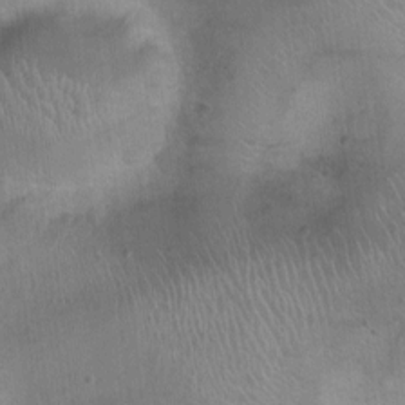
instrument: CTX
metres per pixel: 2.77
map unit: Ht
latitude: -3.7099
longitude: -16.9325
